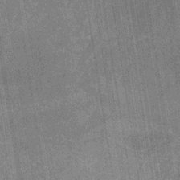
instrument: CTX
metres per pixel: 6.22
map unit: HNb
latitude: -31.2565
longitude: 60.2928
